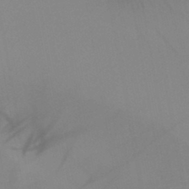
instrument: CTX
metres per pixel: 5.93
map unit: HNb
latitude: -45.9367
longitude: -42.8191
